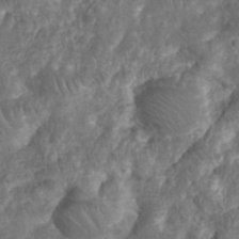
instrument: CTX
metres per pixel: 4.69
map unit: eHh
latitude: 38.1767
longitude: -58.2900
